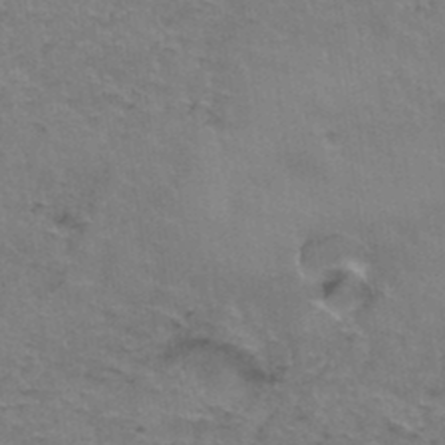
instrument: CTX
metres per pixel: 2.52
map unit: Hto
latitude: 37.1214
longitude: -41.8016
